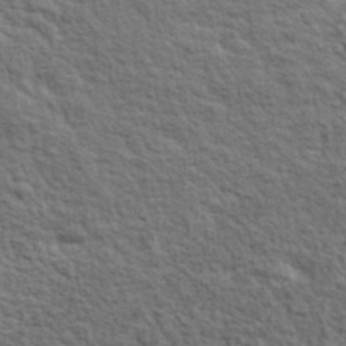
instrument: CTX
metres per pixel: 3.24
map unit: lHvf
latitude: 38.2900
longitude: -88.9325
